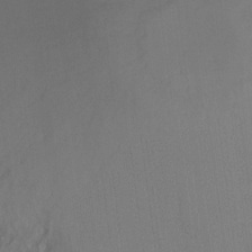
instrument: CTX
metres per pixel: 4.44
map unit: Hto
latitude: -12.8786
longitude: -40.4223
